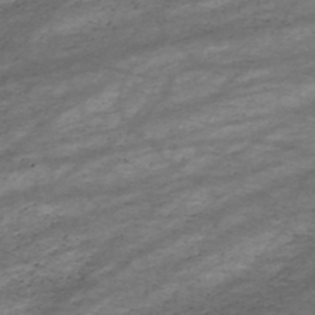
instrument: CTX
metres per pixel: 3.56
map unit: HNhu
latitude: -47.2565
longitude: 28.4818
